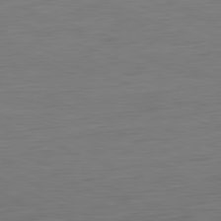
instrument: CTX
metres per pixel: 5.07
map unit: Hpe
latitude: -81.8423
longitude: 8.9919
